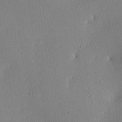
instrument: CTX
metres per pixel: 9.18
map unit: lAa
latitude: 5.9339
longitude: -113.2159
